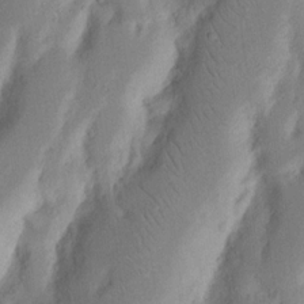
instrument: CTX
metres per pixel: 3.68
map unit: Nhu
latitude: 15.8395
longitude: -74.7246
